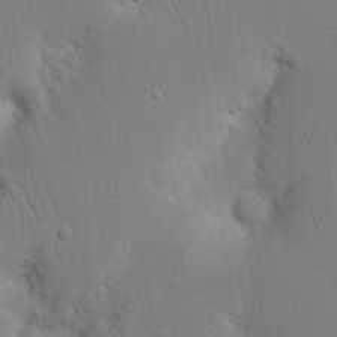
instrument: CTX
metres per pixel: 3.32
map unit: Nhu
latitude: 16.8002
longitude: -75.2159
